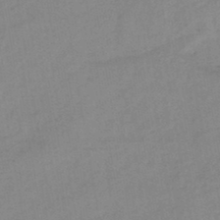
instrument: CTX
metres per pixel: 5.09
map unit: HNb
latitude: -45.8800
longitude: -38.8947
